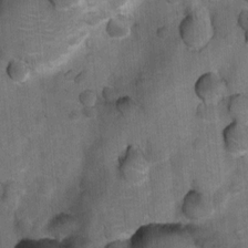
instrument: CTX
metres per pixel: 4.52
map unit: Nhu
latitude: 6.8191
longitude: -23.3293
